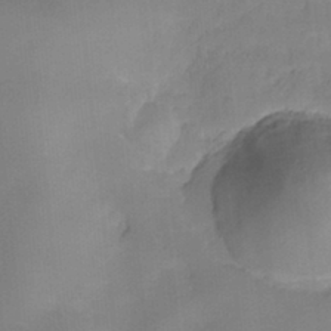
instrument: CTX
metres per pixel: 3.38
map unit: HNhu
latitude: -27.1431
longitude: 74.6330
